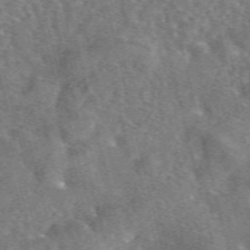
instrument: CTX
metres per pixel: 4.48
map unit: eAb
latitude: 44.5923
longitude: 111.4265
